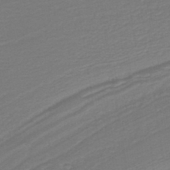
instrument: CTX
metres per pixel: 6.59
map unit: lHb
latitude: -38.1417
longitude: 58.2928
